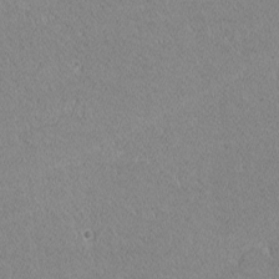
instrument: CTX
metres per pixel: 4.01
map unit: lHvf
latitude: -12.4818
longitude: -104.1578
